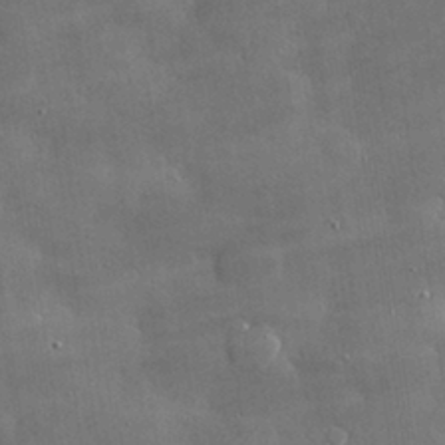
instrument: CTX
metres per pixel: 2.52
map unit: lHvf
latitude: 31.8962
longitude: -92.3278
